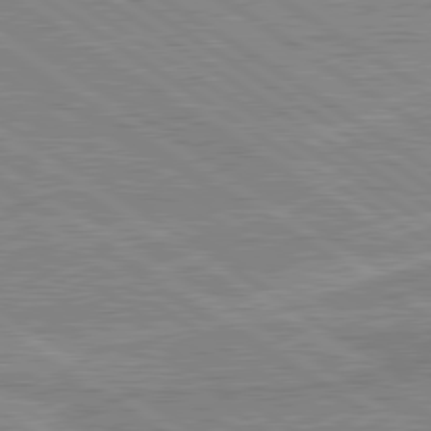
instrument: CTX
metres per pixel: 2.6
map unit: lApd
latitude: 80.1389
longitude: 170.6141
